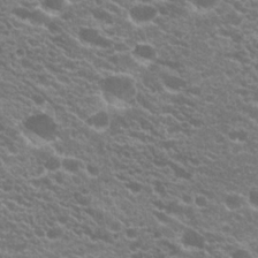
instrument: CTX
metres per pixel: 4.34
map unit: Hto
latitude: 20.2145
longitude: -34.8569
